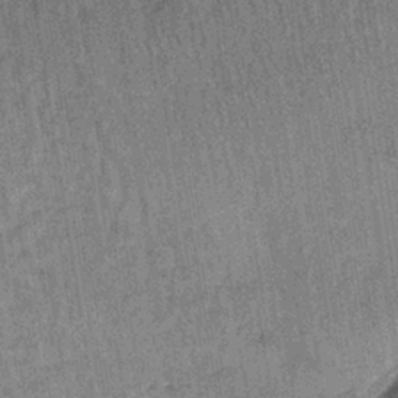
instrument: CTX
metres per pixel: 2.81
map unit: lHb
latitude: -35.3321
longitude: 63.9178
